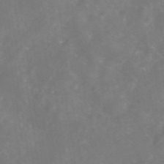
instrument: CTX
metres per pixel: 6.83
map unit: eAb
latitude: 46.4601
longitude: 126.6140
